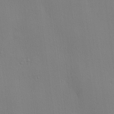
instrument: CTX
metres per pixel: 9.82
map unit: lHvf
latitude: 22.3278
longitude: 141.2565
